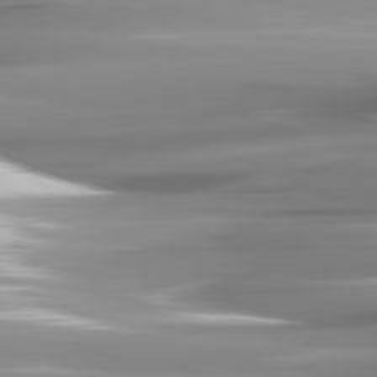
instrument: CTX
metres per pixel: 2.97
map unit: lApd
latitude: 81.9339
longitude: -142.6680
